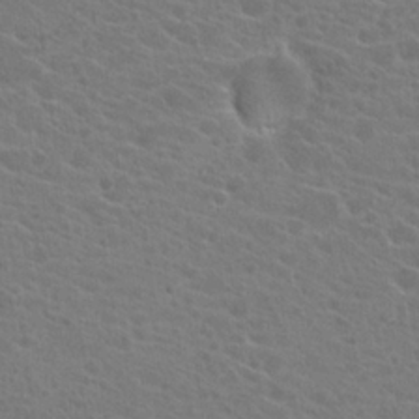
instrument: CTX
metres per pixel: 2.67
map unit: Hto
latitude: 22.6868
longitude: -39.6883
